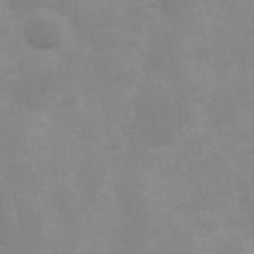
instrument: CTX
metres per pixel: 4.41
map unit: Hve
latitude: 31.3293
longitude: 150.1606
